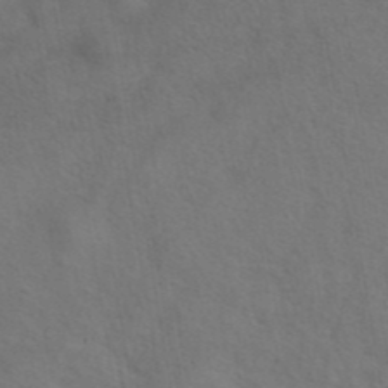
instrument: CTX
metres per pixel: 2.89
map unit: eAb
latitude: 42.2523
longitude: 104.8597
